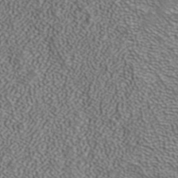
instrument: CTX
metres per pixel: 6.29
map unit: ANa
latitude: 39.8961
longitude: 24.6896
